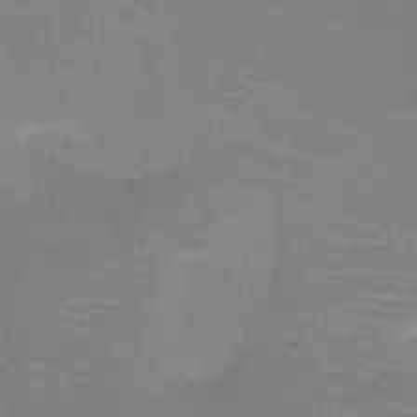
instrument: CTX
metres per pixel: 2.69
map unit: HNb
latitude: -46.9164
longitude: -44.9325
